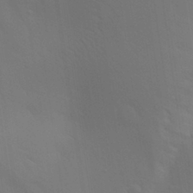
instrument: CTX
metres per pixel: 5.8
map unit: Aa
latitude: 30.0822
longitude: -144.7624
